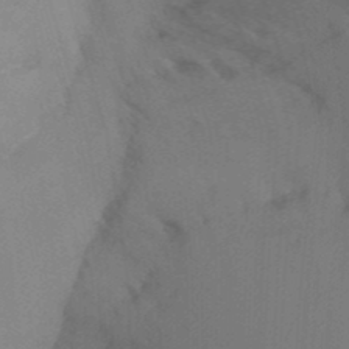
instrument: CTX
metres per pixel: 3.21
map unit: Ht
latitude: -9.0297
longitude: -31.3860
